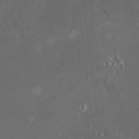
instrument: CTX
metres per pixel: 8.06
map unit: HNhu
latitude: 4.7813
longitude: 13.7100
